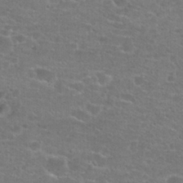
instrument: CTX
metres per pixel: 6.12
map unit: Hto
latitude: 22.1389
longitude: -43.7639
